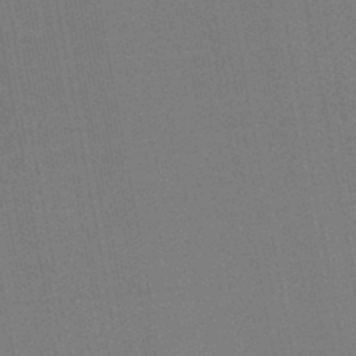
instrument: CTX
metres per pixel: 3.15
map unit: eHb
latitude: -44.8597
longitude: 87.2943
